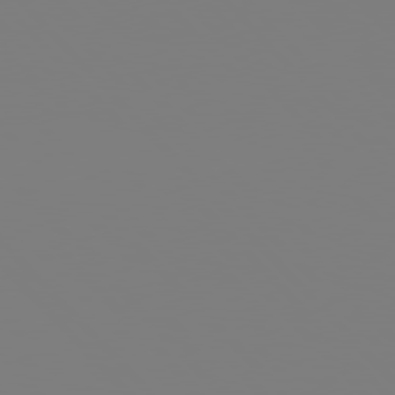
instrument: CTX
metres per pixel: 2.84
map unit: Hpe
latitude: 77.0080
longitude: -161.3293
